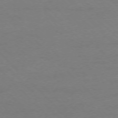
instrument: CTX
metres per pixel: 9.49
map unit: Ap
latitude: -75.4455
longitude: -78.0444
